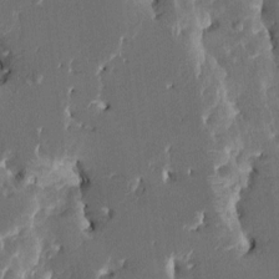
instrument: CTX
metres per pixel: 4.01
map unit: HNhu
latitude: 5.5371
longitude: -6.0444
